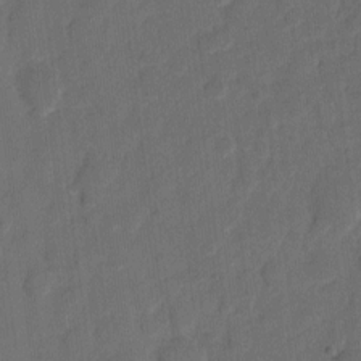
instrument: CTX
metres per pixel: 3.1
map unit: eHh
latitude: 8.5735
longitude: -65.5182
